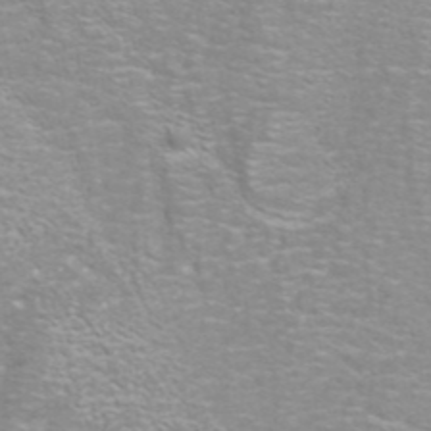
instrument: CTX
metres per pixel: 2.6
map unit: ANa
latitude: 39.8772
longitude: 22.9731
